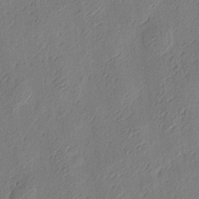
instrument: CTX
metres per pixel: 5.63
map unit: eHh
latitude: 3.4237
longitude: -78.3279
